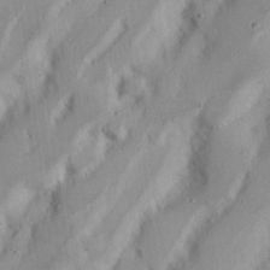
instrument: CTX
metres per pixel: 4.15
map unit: Nhu
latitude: 18.0822
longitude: -73.4616
